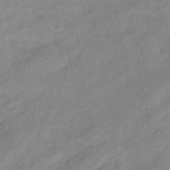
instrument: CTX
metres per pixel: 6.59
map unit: eHb
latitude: -41.2187
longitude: 84.0661
